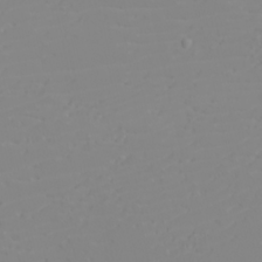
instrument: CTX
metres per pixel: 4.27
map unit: eHh
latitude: -6.1039
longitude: -85.0648
